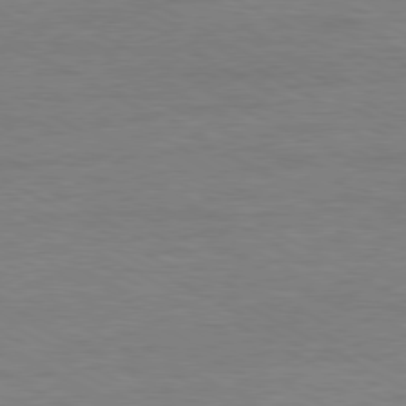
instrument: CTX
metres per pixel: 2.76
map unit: Ap
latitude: -80.4818
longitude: -86.3845
